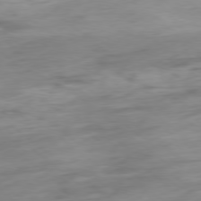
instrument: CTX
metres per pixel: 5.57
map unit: Hpe
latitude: -78.8786
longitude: -18.4223
